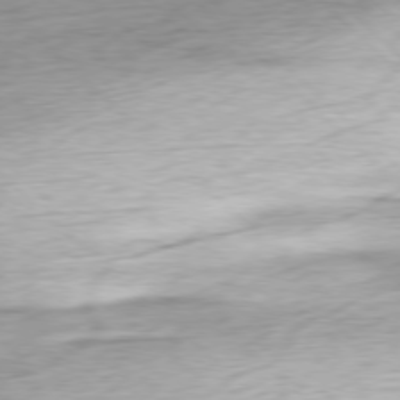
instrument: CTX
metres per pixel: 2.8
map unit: Ap
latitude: -78.2739
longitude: -72.1389
